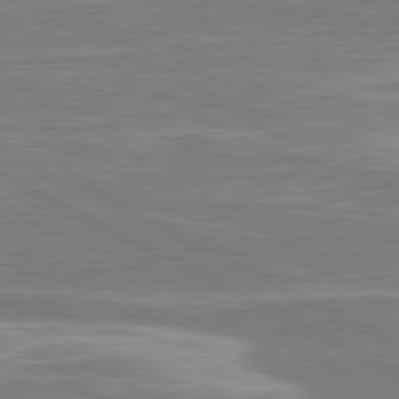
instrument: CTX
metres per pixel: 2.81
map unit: lApd
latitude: 80.7813
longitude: -173.7827
